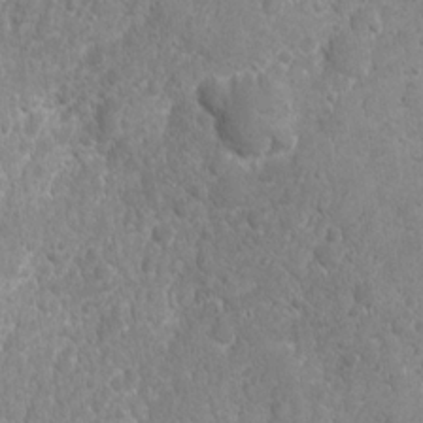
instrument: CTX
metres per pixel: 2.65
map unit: Ave
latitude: -10.6896
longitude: -120.0444
